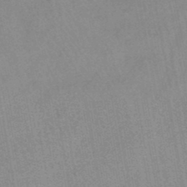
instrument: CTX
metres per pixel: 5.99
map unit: eHb
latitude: -45.8233
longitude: 85.5966
